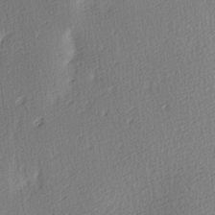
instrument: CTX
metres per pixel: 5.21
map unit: Ave
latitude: 3.6127
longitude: -112.4223
